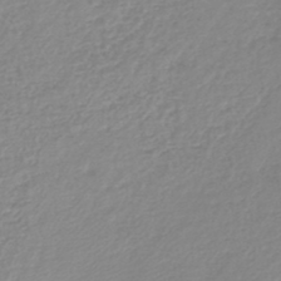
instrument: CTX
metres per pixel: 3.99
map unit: lHb
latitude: -45.8422
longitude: 65.3699
